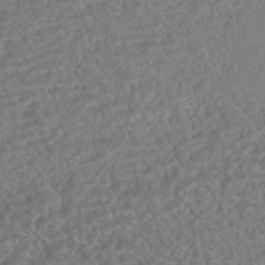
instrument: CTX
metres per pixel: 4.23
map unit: HNhu
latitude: -44.9164
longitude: 100.4628
